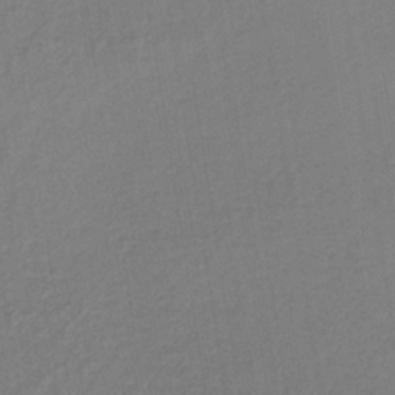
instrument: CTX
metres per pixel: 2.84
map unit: lHb
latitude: -35.4643
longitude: 67.1620
